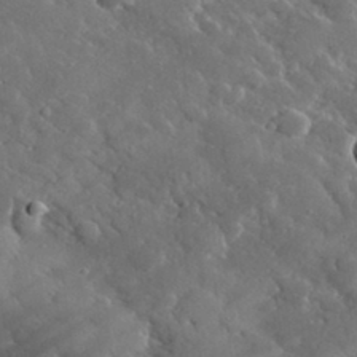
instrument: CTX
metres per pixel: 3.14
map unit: lHvf
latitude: 32.6868
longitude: -84.7435
